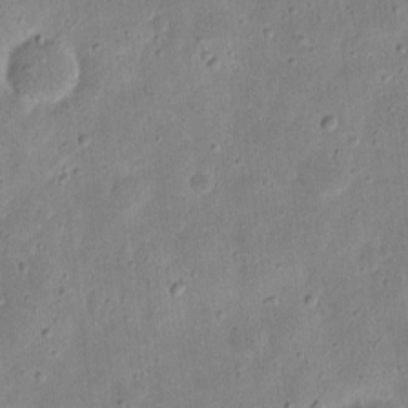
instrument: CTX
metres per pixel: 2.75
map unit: eHh
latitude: 9.2915
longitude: -72.4034
